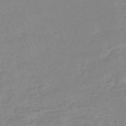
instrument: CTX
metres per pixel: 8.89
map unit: eHb
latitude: -45.0109
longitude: 81.5777
